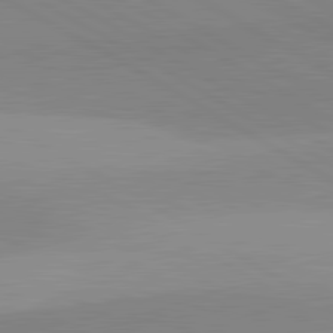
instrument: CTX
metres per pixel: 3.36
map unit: lApd
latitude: 81.6883
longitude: 135.3888
